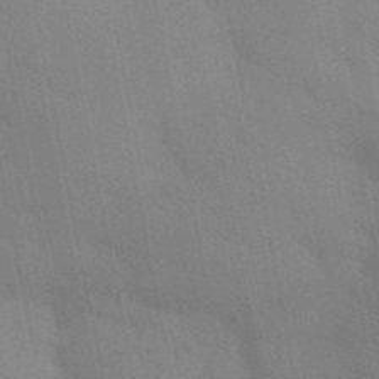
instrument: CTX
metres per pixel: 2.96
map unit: Aa
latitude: 31.8017
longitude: -145.8016
